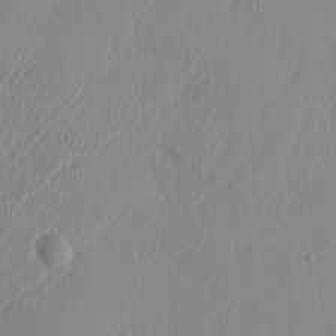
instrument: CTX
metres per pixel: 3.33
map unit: HNhu
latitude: 1.4804
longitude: -6.3089
